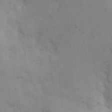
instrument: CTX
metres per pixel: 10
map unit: Nhe
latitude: -1.5966
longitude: -59.0459
